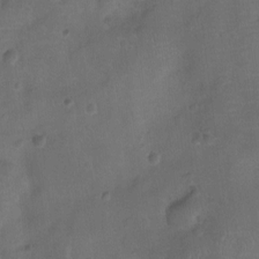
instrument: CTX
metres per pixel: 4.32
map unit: Ht
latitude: -10.8975
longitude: -22.4034
